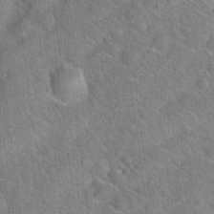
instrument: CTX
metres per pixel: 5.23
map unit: Hto
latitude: 20.5168
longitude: -51.7449
